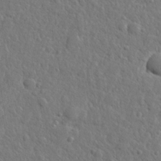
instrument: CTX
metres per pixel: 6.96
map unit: lHvf
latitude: 23.3482
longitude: 143.8611
